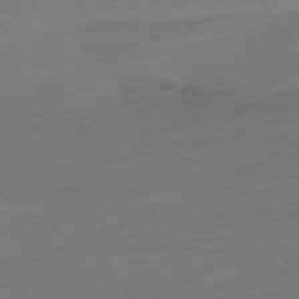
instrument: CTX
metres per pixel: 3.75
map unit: Ap
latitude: -74.1606
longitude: -84.1578
